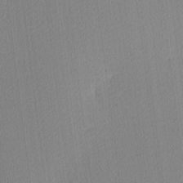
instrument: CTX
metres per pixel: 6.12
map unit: Ave
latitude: 3.4993
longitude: -114.1955
